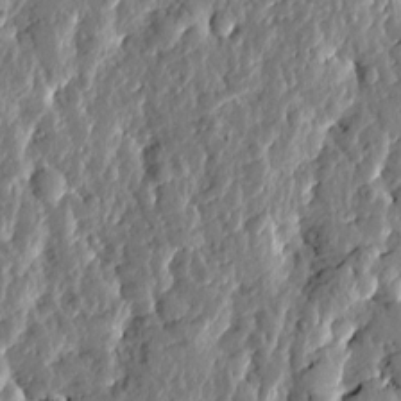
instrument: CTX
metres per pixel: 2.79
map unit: Htu
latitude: -1.4644
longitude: -179.9150
